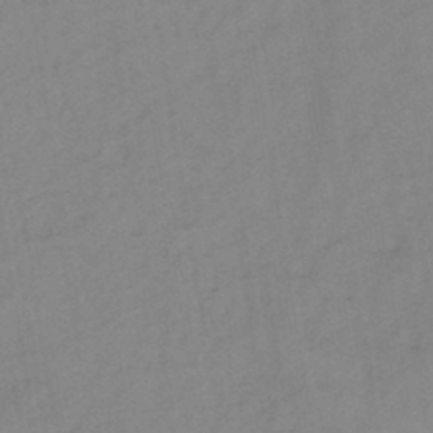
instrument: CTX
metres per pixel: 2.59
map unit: HNb
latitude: -45.7856
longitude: -39.2348
